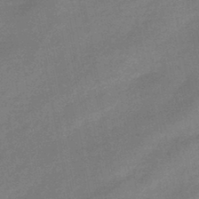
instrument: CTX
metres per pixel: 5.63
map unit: eHb
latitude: -42.3873
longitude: 83.1620
